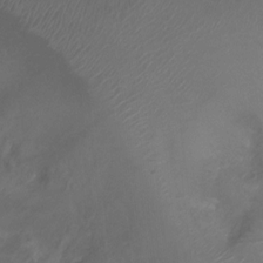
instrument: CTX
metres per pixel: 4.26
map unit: Ht
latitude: -6.9919
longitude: -27.2348
